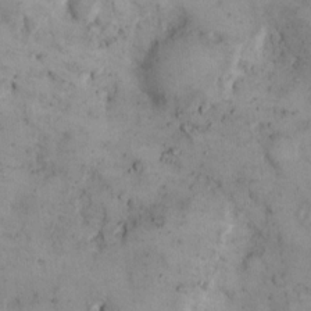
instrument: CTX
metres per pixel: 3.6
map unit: eHh
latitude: 12.2145
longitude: -62.2712
